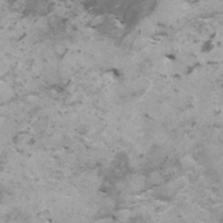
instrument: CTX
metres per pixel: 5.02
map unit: HNhu
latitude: 0.4034
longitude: 4.2928
